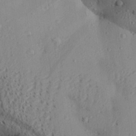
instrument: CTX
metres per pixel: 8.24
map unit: Aa
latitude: 28.4223
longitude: -131.6694
